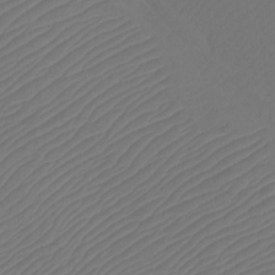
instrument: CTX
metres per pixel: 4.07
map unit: Htu
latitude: -11.5399
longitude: -71.2915
